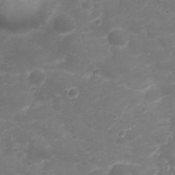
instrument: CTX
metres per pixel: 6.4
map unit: Nhu
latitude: 23.4615
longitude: -60.3656
